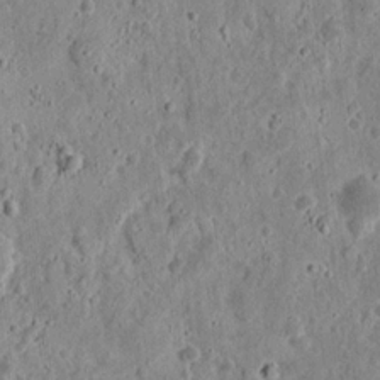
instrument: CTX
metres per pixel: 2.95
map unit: eHh
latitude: 12.0255
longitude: -73.9906
